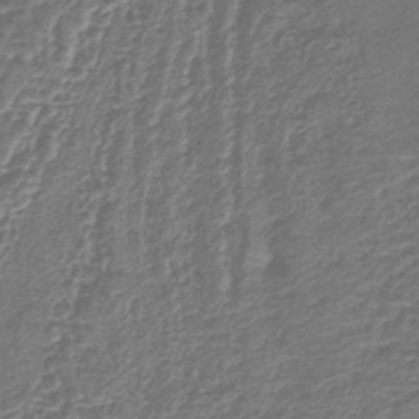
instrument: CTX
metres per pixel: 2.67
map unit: lHb
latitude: -43.1431
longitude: 76.4062
